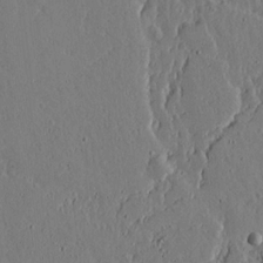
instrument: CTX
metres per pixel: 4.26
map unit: lAvf
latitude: 15.3671
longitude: -126.2901
